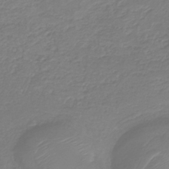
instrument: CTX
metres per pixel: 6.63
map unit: HNb
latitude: -35.6911
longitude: 51.1620
